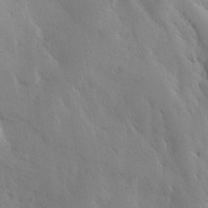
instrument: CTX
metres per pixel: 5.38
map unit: Hve
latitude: 32.9514
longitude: 149.5966
